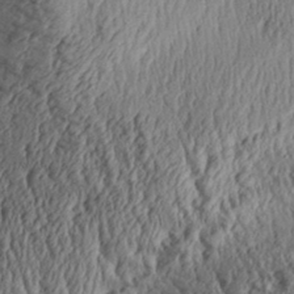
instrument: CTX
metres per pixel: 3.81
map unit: Aa
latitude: 31.7261
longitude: -134.3845
